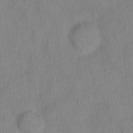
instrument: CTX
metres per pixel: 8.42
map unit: Hto
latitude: 16.4601
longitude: -40.4789
